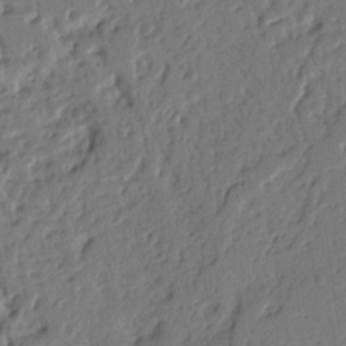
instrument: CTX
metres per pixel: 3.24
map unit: Nhu
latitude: 14.2334
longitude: -78.6680
